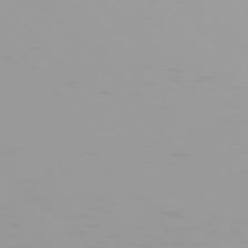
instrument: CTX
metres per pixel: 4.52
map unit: Ap
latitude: -76.9164
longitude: -74.1956
